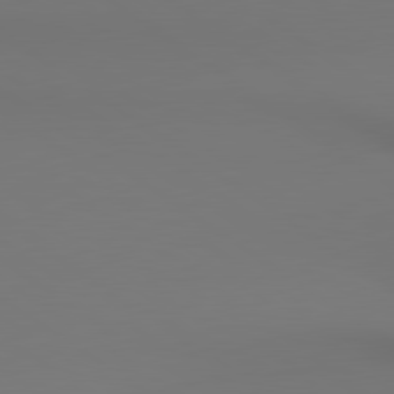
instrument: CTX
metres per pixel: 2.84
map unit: lApd
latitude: 80.6868
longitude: 152.8030
